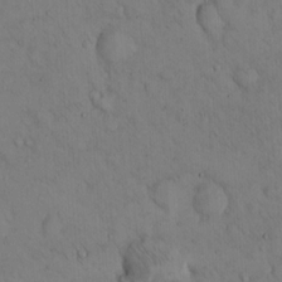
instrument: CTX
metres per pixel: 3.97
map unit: Hto
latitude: 13.5749
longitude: -59.4049
